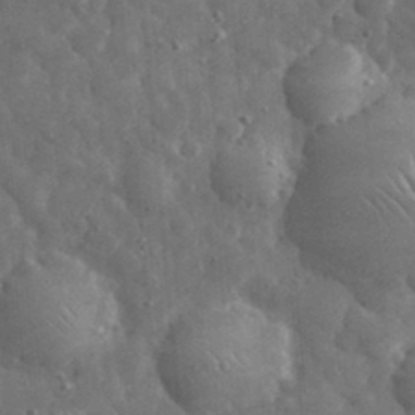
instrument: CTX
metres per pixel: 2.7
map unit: eHh
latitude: 32.7435
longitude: -69.5938
